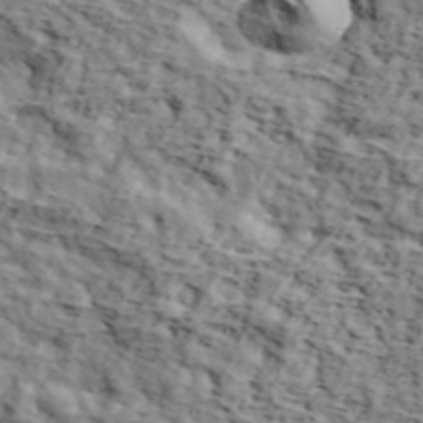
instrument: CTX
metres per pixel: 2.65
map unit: lHvf
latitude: 37.5938
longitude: -86.8758
